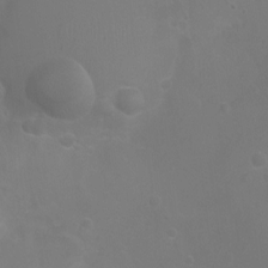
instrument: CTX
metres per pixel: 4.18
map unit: Ht
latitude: -3.6532
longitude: -18.9136
